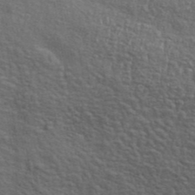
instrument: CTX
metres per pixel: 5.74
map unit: ANa
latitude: 42.7246
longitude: 52.7274
